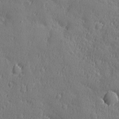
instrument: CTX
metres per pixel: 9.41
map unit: Ave
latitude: -8.9731
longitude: -119.1025
